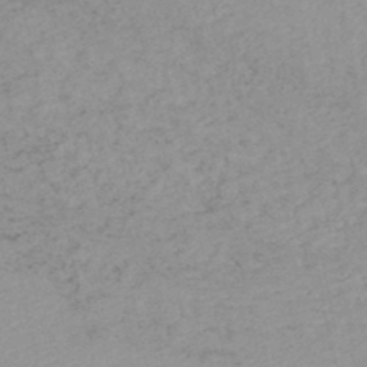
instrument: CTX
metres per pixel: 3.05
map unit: lHb
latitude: -45.9556
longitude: 70.0472
